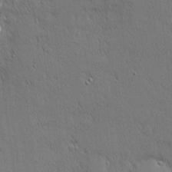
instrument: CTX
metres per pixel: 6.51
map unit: Nhu
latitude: 1.4993
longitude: -77.9717
